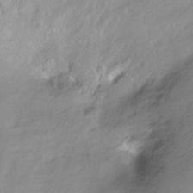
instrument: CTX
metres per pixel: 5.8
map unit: Ht
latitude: -14.6897
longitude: -42.3089
